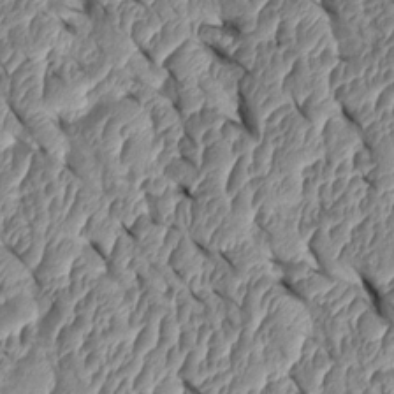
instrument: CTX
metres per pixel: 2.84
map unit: Htu
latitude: 1.7071
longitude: 148.1417
